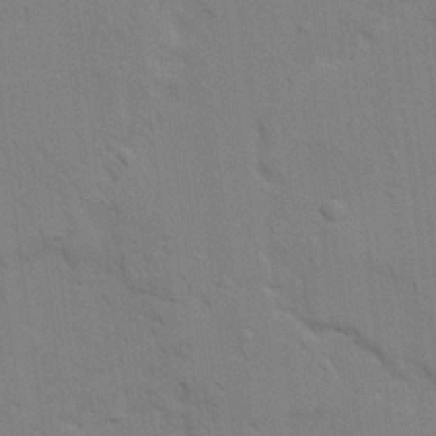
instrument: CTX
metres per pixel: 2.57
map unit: Ave
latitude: 23.7261
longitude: -130.3657
